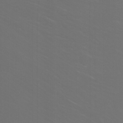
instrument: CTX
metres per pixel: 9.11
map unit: Nhu
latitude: -11.3699
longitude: -65.5560
